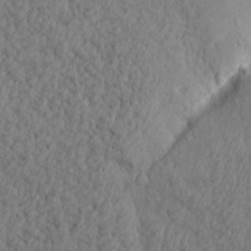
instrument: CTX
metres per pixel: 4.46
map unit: Aa
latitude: 15.4049
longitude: -142.1389
